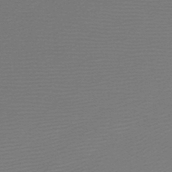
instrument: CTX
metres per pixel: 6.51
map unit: lHb
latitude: -46.7841
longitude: 64.0661
